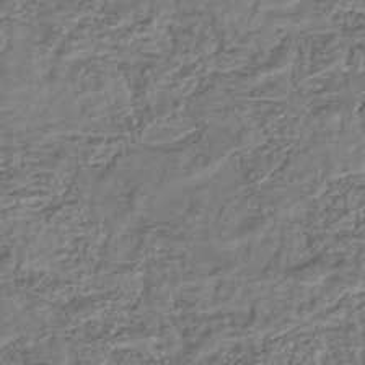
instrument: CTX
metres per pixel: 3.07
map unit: eHb
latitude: -35.5588
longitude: 80.1795
